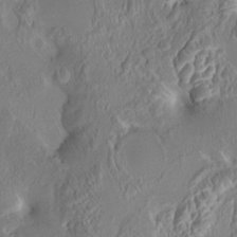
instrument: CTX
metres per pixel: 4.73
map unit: HNhu
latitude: 4.3656
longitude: 6.9541
